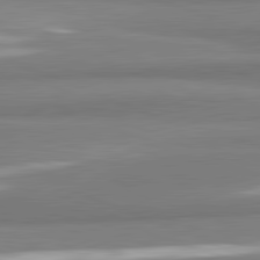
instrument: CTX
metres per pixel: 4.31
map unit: lApd
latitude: 82.1577
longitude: 173.7477
